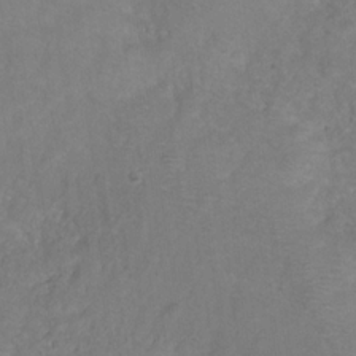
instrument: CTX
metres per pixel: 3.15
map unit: HNhu
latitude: -28.3873
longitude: 74.9542
